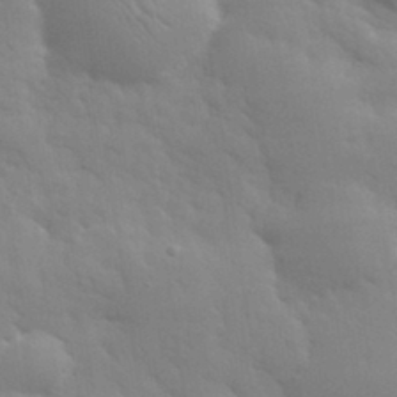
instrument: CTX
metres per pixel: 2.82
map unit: eHh
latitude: 32.2334
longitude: -70.3089
